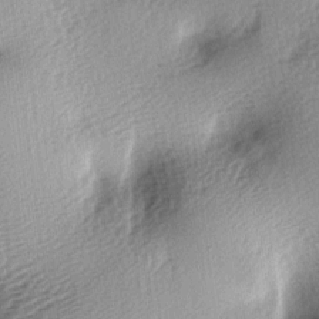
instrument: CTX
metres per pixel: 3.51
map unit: lAa
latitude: -5.8611
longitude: -123.7450
